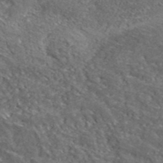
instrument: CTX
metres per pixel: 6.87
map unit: lHvf
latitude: 40.4223
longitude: -87.2915
